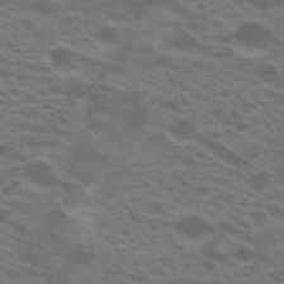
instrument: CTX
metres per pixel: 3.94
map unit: Hto
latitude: 22.0444
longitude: -37.3293
